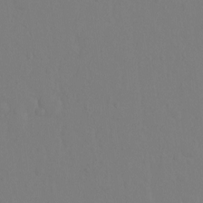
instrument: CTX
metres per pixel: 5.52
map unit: Hto
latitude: -10.7463
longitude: -37.4427
